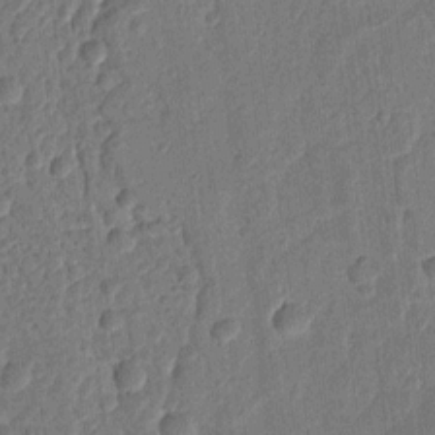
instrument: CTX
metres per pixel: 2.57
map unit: Ht
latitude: 11.6505
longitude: -75.7828
